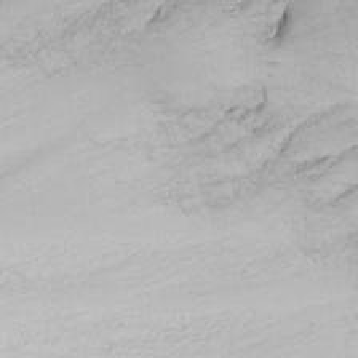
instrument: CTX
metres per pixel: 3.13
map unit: Nhu
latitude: -7.5588
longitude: -70.4412
